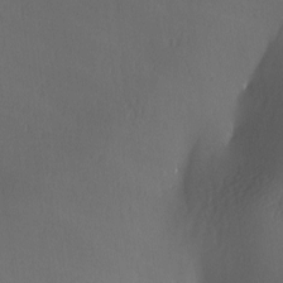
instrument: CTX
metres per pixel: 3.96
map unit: Ave
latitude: -6.3306
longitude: -120.8947
